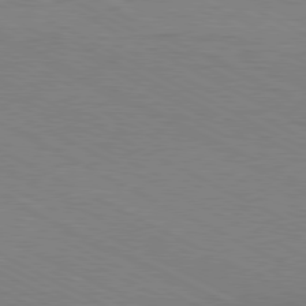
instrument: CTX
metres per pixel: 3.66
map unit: Hpe
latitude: -81.1809
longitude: 12.2929
